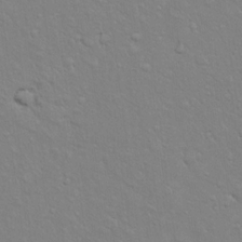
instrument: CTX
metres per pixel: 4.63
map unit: eHh
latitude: 16.2145
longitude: -66.4412
